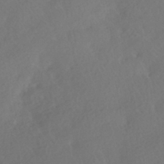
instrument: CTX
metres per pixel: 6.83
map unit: HNhu
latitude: -41.2376
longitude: 97.4077
